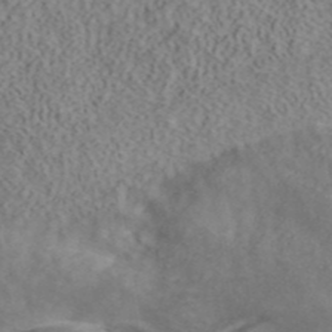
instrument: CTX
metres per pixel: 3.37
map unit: ANa
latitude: 41.8772
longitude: 16.6708
